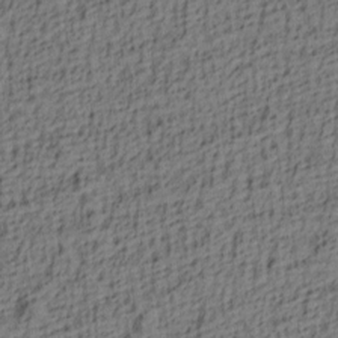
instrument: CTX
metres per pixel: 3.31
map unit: lAa
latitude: 4.4412
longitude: -114.0444
